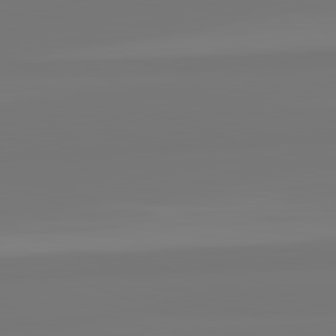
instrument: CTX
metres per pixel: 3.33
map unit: lApd
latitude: 82.1199
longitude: -176.8758
